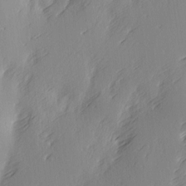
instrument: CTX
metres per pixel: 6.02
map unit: Ave
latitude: 2.5357
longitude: -111.4805
